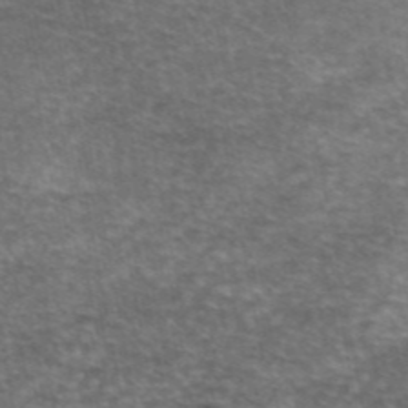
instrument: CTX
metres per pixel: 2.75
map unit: eAb
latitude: 45.8205
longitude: 103.5777
